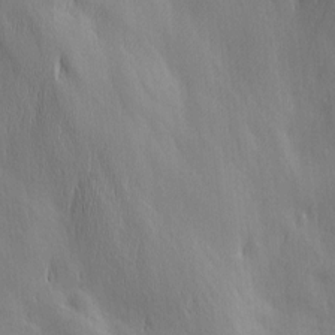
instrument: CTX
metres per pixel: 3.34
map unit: Ave
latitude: 13.1403
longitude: -105.1592
